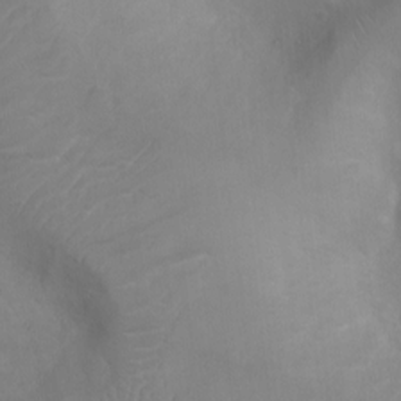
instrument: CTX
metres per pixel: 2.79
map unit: Ht
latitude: -2.4440
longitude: -16.2334
